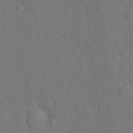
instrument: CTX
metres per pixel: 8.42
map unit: Hto
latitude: 15.3104
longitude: -36.0633
